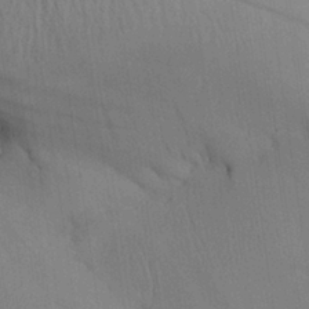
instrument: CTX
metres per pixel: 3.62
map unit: Aa
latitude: 26.9325
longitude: -134.4412
